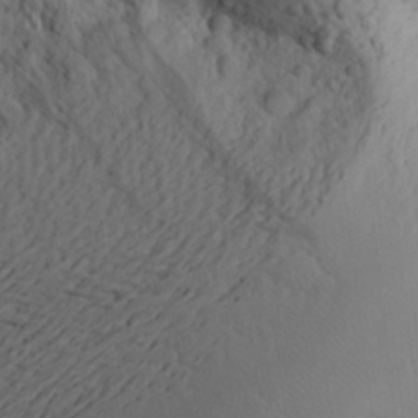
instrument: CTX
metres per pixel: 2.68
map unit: Aa
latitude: 24.7057
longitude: -146.5546
